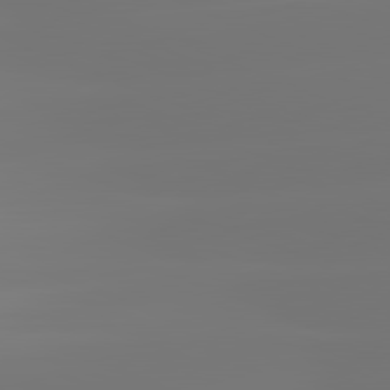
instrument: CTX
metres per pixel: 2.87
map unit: lApd
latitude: 82.1199
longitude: -149.7828
